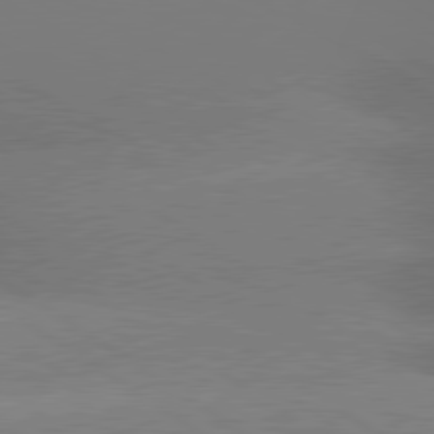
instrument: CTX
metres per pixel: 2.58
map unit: lApd
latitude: 80.1200
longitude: -148.1389
